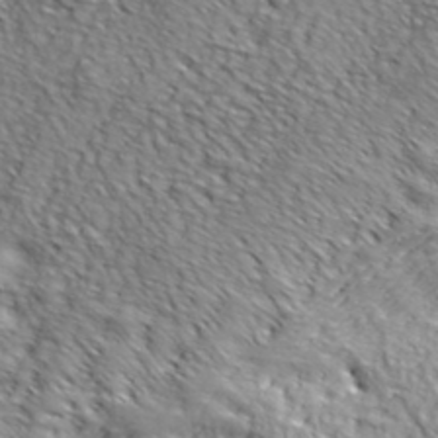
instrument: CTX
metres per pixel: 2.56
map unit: eHh
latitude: 36.6113
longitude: -80.5924
